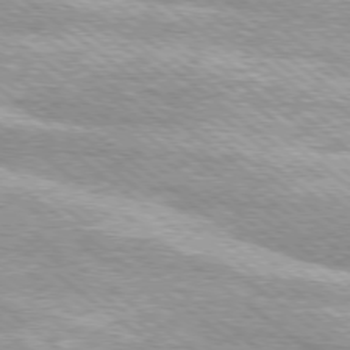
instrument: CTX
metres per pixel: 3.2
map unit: Ap
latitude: -79.1620
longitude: -82.4978
